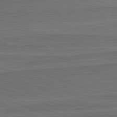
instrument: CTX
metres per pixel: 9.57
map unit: lApd
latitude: 82.2900
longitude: 168.5006
